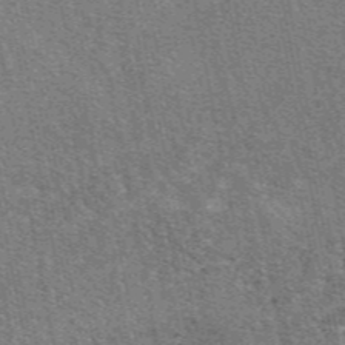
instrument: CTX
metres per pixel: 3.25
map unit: eAb
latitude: 48.5924
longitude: 116.5762
